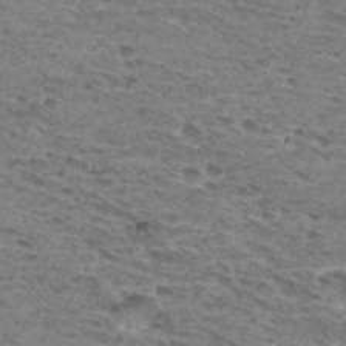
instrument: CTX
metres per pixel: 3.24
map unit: Hto
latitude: 30.9892
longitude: -48.0255
